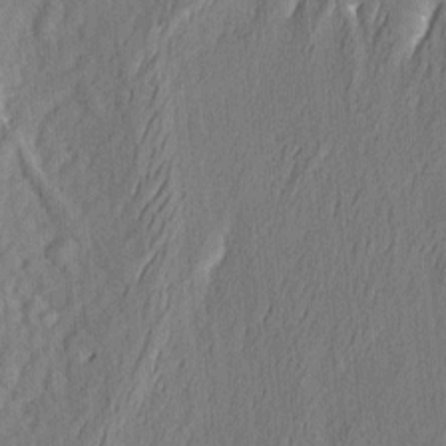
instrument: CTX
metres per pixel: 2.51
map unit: eHh
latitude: 4.6113
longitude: -77.8394
